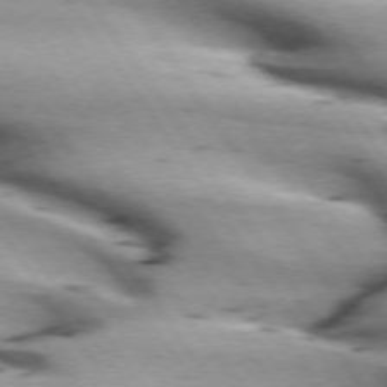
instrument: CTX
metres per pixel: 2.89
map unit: lApd
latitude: 73.1026
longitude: -53.8584
